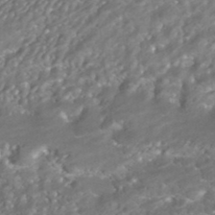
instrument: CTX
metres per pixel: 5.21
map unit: HNhu
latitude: -42.1983
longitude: 103.0486
